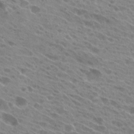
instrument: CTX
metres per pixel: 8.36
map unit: Hto
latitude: 25.1214
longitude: -40.5167
